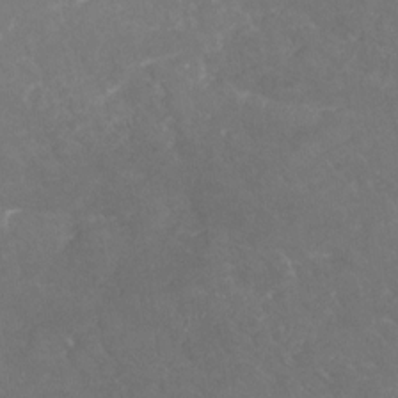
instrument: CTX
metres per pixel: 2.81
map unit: Nhu
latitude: -25.4832
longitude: -57.1970
